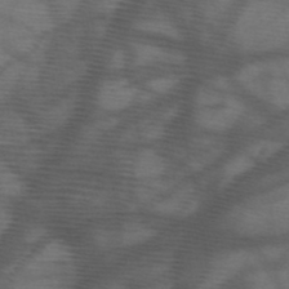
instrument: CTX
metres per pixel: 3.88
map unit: HNb
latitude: -47.8989
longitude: -40.6868
